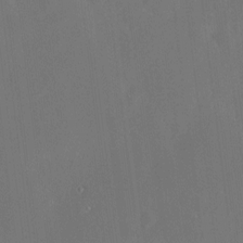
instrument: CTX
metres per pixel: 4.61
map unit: HNhu
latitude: 6.2145
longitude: 12.8408
